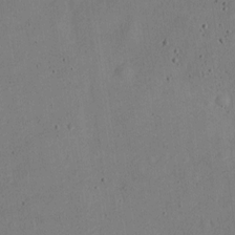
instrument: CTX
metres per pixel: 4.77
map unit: Nve
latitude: -24.9164
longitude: 107.3699
